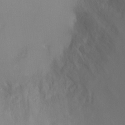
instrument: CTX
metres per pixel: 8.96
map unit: Ht
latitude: -0.8408
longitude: -16.1011
